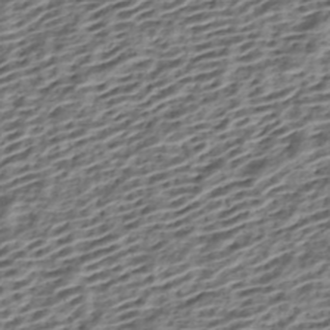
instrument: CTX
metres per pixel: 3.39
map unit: HNhu
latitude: -42.7085
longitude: 105.7288
